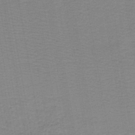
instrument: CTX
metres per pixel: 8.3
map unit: HNb
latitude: -44.3684
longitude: 51.9178
